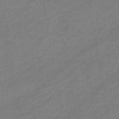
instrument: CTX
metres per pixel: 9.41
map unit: eHb
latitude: -43.6343
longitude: 85.9556
